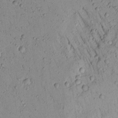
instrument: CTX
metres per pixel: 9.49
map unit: Aa
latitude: 18.1011
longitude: -146.8758
